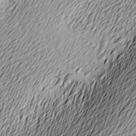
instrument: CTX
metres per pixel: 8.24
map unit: Nve
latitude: -9.0675
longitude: 173.5210
